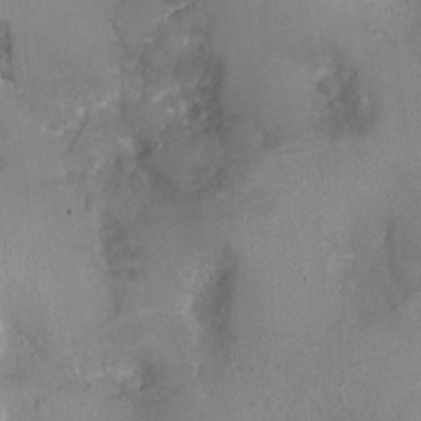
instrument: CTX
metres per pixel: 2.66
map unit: Nhu
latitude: -0.7275
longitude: -15.3860
